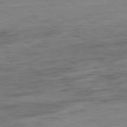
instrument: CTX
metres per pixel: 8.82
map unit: Ap
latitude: -81.6533
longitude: -75.2537
